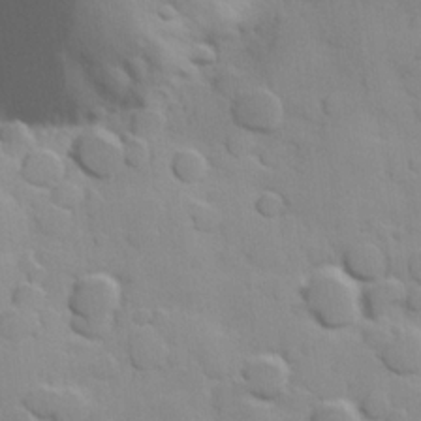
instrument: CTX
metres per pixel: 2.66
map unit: Hve
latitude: 24.0444
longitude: 148.2362
